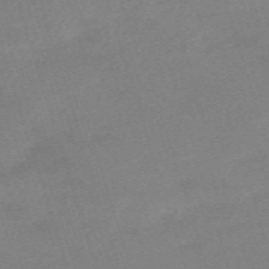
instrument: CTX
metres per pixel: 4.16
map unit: eHh
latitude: -61.5210
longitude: 49.7289
